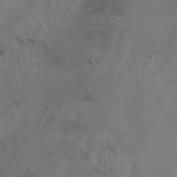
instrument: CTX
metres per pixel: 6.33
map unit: HNhu
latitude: 4.3089
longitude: 3.7099
